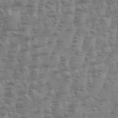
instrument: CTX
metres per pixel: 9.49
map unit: Aa
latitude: 34.7624
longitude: -136.0255
